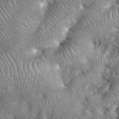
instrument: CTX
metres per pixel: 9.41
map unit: eHh
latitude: 38.7246
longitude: -57.2348
